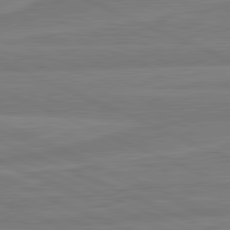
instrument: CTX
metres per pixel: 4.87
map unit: lApd
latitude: 81.9528
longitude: -172.9513
